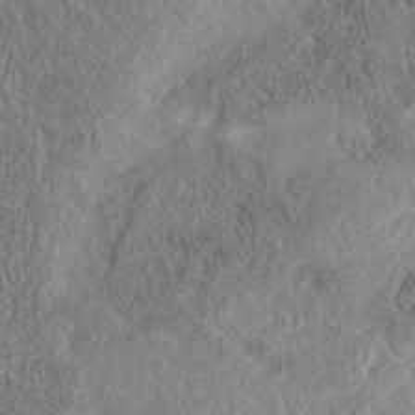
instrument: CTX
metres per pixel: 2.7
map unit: eAb
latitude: 35.8772
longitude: 106.9164
